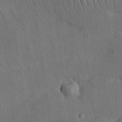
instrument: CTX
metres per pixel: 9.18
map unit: Nhu
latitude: 26.2145
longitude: -71.8016
